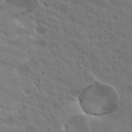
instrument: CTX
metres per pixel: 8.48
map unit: Hto
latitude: 27.5560
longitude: -35.2726
